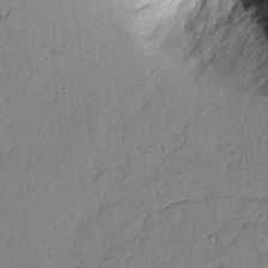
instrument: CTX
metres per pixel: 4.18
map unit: Aa
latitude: 10.5357
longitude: -129.0836
